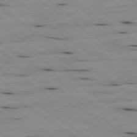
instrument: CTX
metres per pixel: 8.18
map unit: Ap
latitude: -79.6344
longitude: -101.8961
